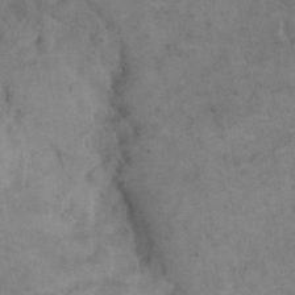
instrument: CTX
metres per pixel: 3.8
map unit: eHh
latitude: 19.1592
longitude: -64.3278
